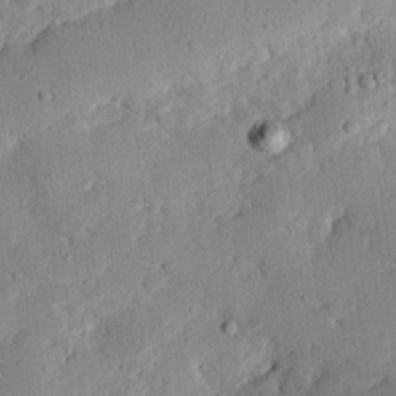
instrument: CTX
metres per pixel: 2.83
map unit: eHh
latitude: 25.1025
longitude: -81.0080
